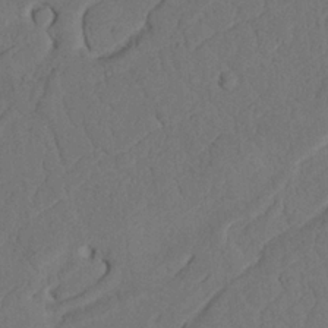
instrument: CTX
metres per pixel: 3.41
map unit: Nhu
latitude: 21.7072
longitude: -74.4601
